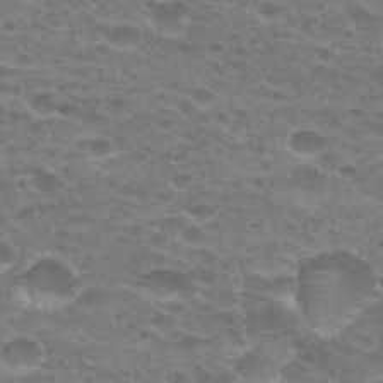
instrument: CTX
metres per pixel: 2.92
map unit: Hto
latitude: 25.8961
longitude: -29.6694
